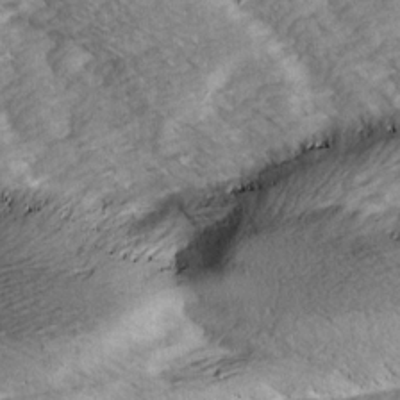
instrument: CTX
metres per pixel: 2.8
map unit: Ave
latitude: 14.8380
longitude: -104.0822
